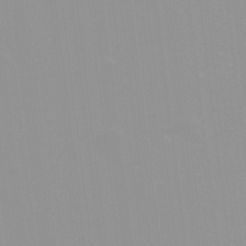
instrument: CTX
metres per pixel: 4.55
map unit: Hto
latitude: -8.2361
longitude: -42.0444
